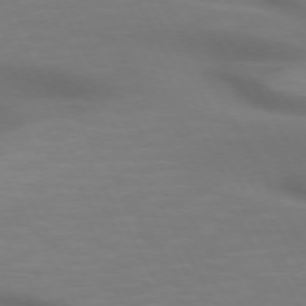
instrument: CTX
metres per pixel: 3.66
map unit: lApd
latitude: 72.4034
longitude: -49.6127
